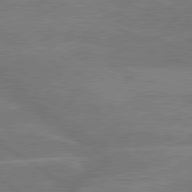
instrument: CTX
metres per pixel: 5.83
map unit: lApd
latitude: 79.9150
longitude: -122.0255
